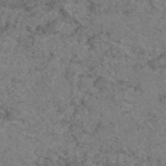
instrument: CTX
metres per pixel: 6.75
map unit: eAb
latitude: 47.3293
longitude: 113.3510
